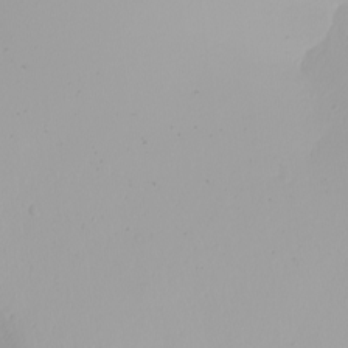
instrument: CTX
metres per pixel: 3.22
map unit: Nhu
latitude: -5.1620
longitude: -94.4790
